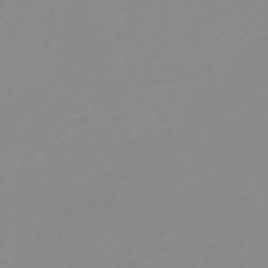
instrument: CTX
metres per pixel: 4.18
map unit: eHh
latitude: -63.5021
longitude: 49.0865
